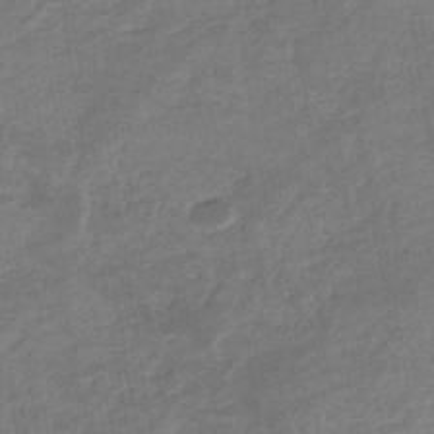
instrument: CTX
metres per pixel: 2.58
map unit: eHb
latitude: -35.4832
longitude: 77.6911
